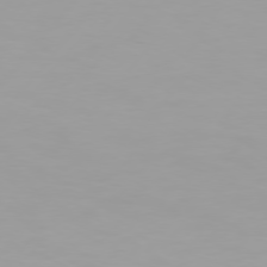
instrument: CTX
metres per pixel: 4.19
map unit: Hpe
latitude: 75.7072
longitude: -129.0080
